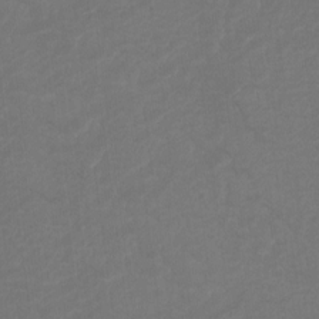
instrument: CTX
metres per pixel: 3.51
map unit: Hto
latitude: -8.3684
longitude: -43.9528
